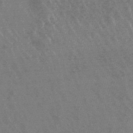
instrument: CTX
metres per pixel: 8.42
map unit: lHb
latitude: -48.1606
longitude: 72.9353
